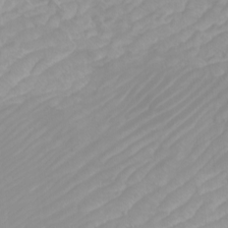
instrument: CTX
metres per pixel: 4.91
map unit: Htu
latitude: -4.1416
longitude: -73.0837
